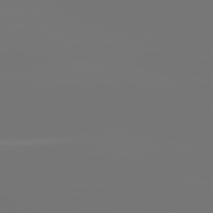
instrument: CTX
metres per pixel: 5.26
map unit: lApd
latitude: 81.5371
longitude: -152.1578
